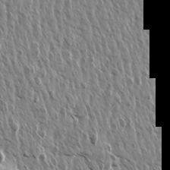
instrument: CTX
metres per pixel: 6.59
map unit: Aa
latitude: 13.9339
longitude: -141.4426
